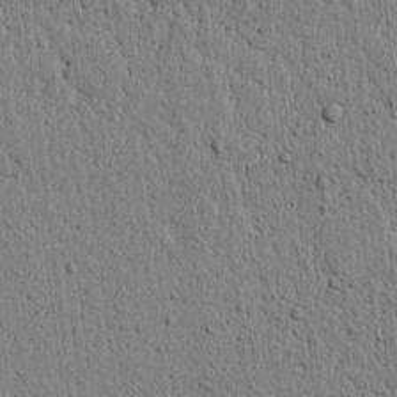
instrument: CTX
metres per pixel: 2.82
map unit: lAvf
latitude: 6.0822
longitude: 164.9542
